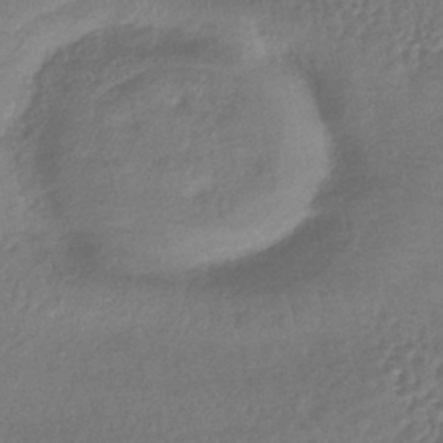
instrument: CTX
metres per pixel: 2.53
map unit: lHb
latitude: -41.2943
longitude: 69.4265
